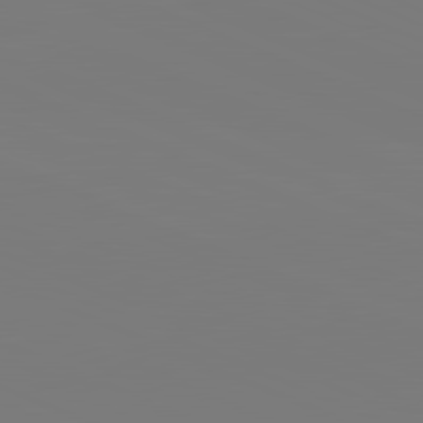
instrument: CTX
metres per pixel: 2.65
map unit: lApd
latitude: 82.0633
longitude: 147.8611
